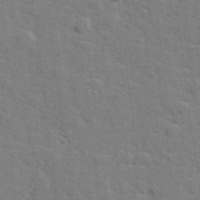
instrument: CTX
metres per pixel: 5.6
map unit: lHvf
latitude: 25.1214
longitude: 142.6140
